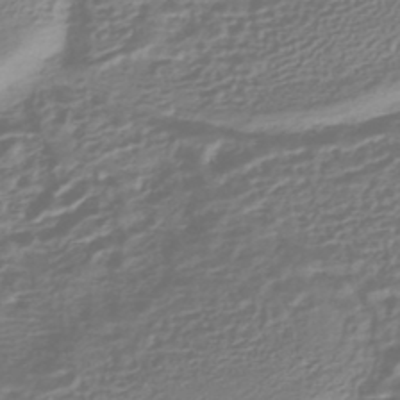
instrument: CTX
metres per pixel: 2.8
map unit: HNhu
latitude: -44.7463
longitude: 99.9745
